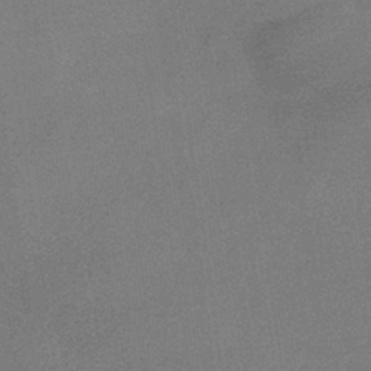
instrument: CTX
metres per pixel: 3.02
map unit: lHb
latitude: -36.4629
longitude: 68.4251
